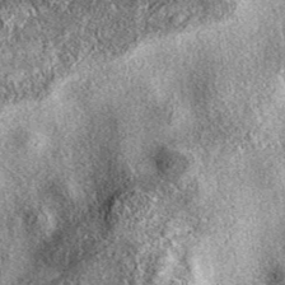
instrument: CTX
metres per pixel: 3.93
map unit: eAb
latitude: 39.1592
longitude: 108.0094
